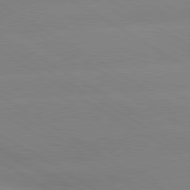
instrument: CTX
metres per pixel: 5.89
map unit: lApd
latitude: 80.1956
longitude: -152.5357
